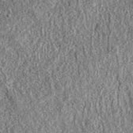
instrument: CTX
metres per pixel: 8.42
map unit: eAb
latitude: 36.9136
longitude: 109.5777
